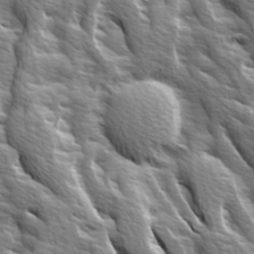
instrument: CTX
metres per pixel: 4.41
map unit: Ave
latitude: 14.9325
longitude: -132.0444
